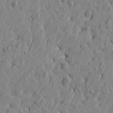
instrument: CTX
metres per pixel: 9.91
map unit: Htu
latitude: -3.4454
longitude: 179.0108
